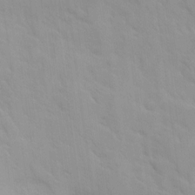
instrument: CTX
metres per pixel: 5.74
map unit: Ave
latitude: 9.3104
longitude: -103.4048
